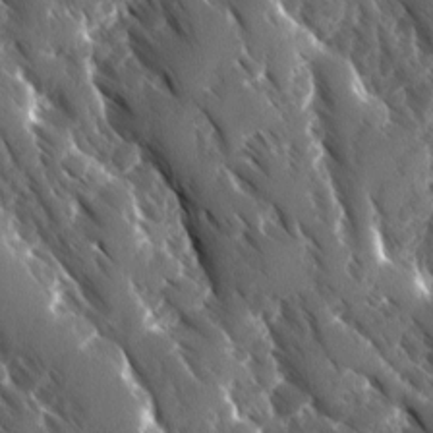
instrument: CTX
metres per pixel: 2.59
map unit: Ave
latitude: -10.8597
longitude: -119.0458
